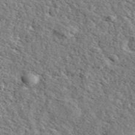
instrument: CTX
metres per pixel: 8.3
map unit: ANa
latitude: 43.9717
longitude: 45.7100
